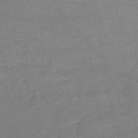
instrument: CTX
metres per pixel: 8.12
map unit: lHb
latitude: -45.7478
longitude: 61.6722
